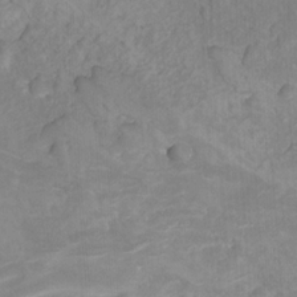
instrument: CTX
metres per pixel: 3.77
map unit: Nhu
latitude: -13.7289
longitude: -56.8002
